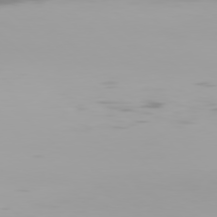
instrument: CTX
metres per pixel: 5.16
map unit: Hpe
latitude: 77.4237
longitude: -137.2915
